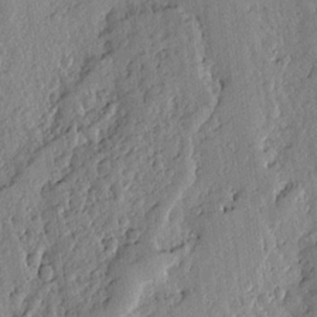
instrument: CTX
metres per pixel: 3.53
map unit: Ave
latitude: 13.1592
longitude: -134.8191
